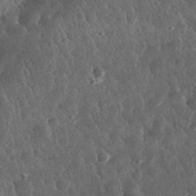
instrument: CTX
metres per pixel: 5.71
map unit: eHh
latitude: 33.1970
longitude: -79.2348
